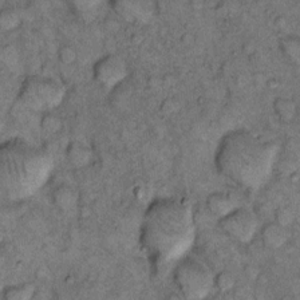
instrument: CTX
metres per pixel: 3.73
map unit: eHh
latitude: 11.3293
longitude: -63.1781
